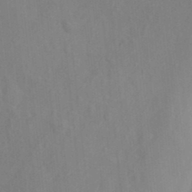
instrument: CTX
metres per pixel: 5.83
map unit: Nhu
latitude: 11.1970
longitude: -27.9528
